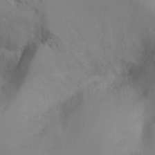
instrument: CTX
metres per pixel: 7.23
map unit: Ht
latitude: -2.8030
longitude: -33.4426
